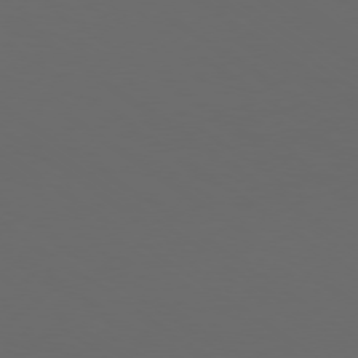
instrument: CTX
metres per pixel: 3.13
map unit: Ap
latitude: -78.9730
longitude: -93.4237
